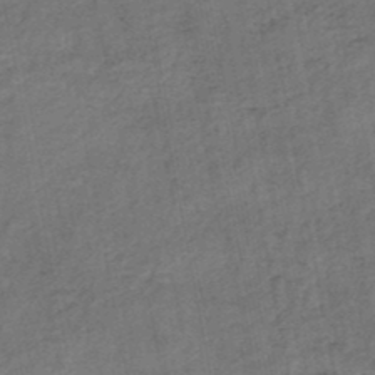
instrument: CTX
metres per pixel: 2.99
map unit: HNhu
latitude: -48.2362
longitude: 101.3131
